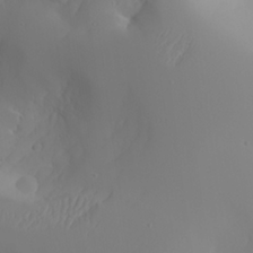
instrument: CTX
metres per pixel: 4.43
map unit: Aa
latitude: 24.9135
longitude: -127.4616
